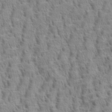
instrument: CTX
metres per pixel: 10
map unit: eHh
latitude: 33.2726
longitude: -141.1214
